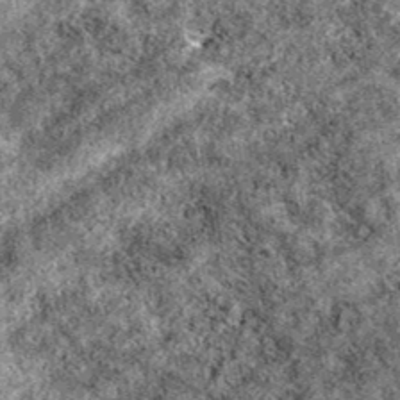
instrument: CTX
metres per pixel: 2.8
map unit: eAb
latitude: 39.0458
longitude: 111.1809
